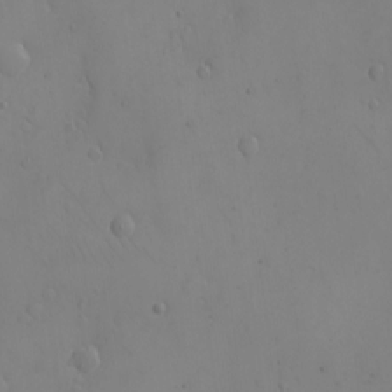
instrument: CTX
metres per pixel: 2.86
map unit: eHh
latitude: -9.3887
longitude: -65.9150
